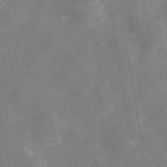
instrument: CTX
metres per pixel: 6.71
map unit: eAb
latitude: 46.2334
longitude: 126.7274
